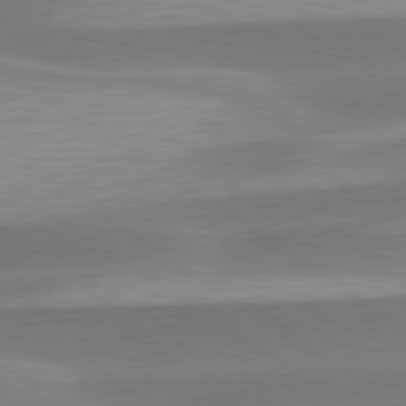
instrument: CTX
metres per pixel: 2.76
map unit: lApd
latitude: 79.7450
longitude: -94.5924
